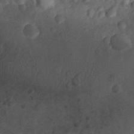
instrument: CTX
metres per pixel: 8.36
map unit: Nhu
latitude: 9.6127
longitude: -25.7260
